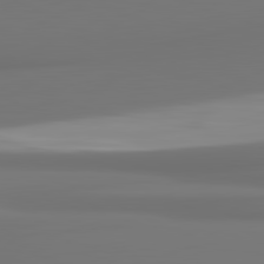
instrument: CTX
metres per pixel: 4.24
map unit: lApd
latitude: 81.8016
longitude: 175.9556
